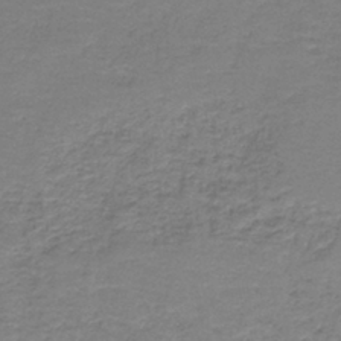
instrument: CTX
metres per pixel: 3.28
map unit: HNb
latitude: -38.2740
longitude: 50.9731
